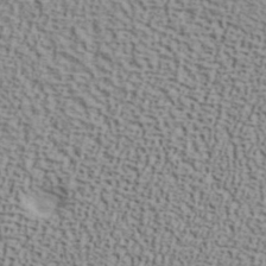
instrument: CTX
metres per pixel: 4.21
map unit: ANa
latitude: 40.7057
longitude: 29.7667
